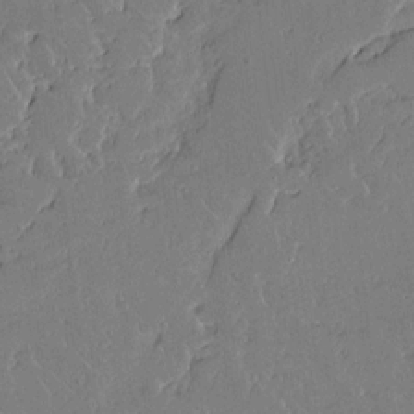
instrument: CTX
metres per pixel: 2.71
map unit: Aa
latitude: 12.8758
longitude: -127.0837
